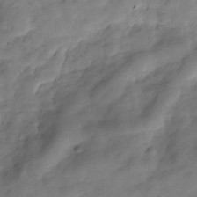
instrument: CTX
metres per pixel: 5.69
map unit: Hve
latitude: -29.6344
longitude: 92.8786
